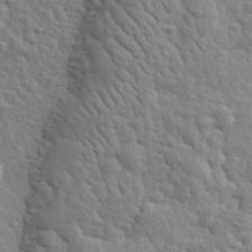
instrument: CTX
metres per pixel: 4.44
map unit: lHvf
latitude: 34.4412
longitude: -81.8583
